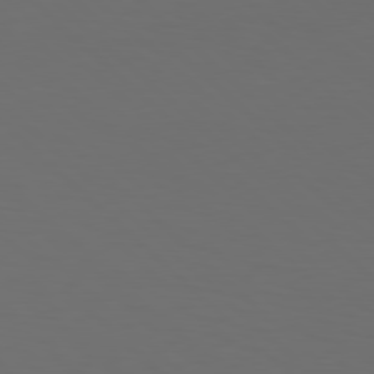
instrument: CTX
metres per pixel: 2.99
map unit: Hpe
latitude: 78.0633
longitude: -175.7072
